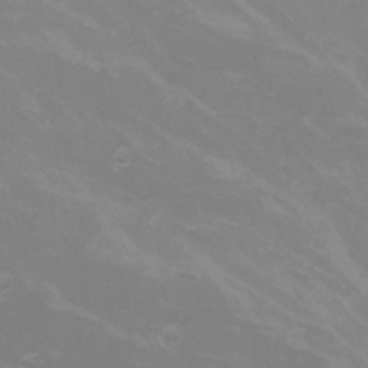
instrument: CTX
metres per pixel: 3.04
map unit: Nhu
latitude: -8.7085
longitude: -72.4790
